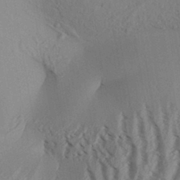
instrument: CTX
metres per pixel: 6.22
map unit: Aa
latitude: 32.2900
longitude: -136.8569
